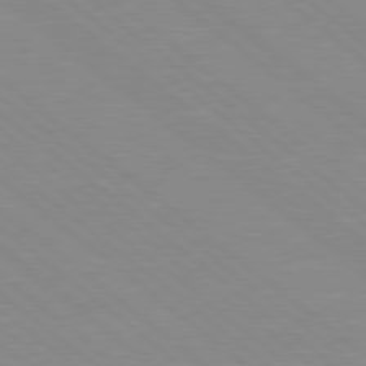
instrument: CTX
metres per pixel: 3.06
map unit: Hpe
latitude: 78.5168
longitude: -124.0633
